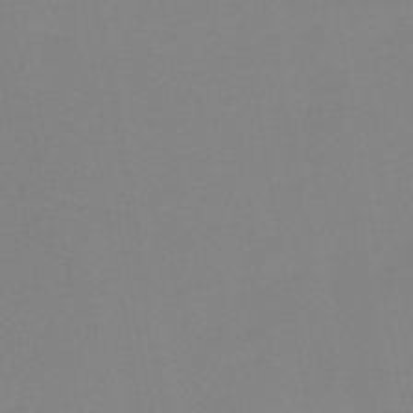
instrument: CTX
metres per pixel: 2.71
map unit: HNb
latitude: -45.9178
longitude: -43.3293
